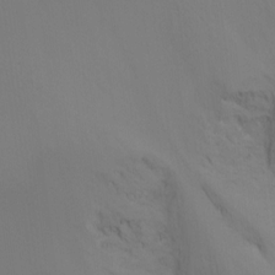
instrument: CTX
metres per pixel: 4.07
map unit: Ht
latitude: -16.7652
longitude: -46.5735
